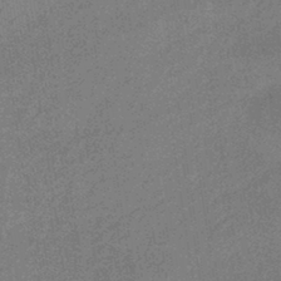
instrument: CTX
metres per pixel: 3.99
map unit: HNhu
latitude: -43.4454
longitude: 90.4062
